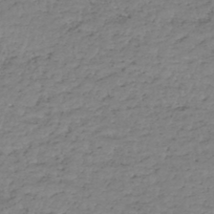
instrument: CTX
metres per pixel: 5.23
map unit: HNhu
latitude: -46.8030
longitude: 30.4251
